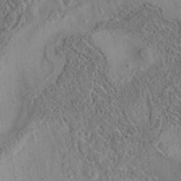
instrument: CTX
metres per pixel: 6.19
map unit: eAb
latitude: 35.7449
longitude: 108.7841
